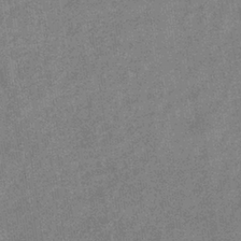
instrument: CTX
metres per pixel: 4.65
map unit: eHb
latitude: -34.2928
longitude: 78.1605
